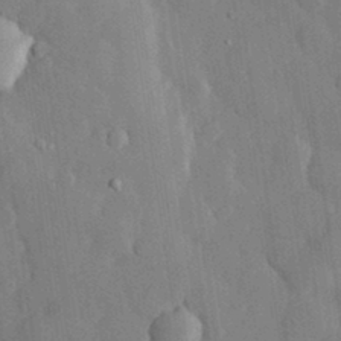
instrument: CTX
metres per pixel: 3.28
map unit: eHh
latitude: 28.9136
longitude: -80.2711
